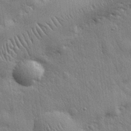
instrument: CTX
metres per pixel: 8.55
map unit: eHh
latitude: 30.9514
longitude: -78.8758
